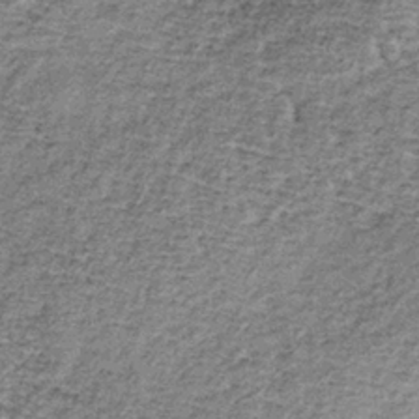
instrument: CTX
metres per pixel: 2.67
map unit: lHb
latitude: -37.7855
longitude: 65.1054
